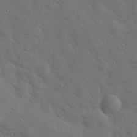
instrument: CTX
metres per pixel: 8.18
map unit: eHh
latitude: 30.2712
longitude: -68.7813
